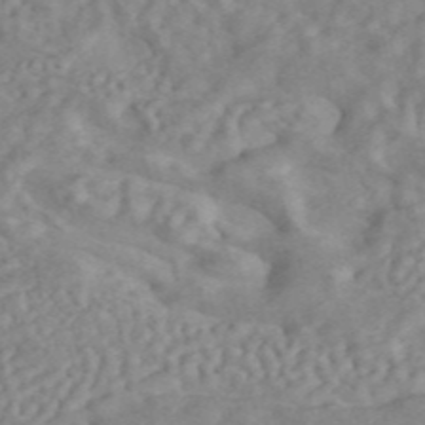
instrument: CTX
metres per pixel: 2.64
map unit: ANa
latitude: 45.7449
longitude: 24.5763
